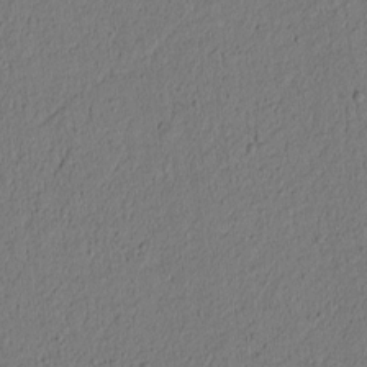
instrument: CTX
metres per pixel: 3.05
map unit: lAvf
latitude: 8.7624
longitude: 166.2928
